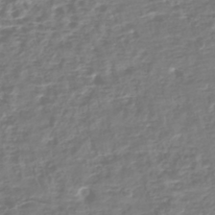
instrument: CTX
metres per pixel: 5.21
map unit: HNhu
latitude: -43.7477
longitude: 106.5007
